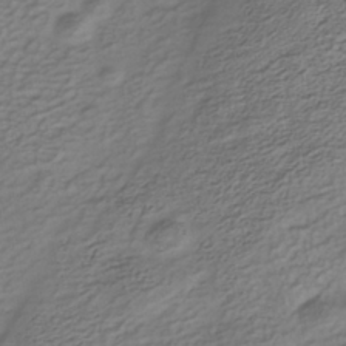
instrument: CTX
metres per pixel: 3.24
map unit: Nhe
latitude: -40.3117
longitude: -100.4979
